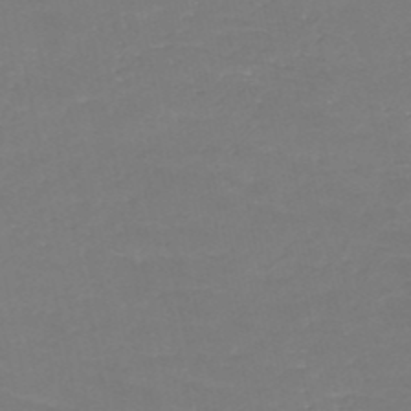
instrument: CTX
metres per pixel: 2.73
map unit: HNb
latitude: -49.8423
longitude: -44.1578
